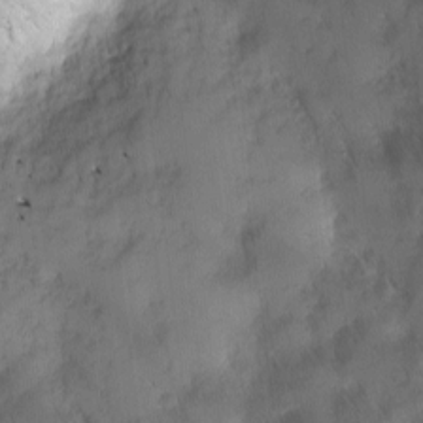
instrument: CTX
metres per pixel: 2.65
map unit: Ave
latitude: -11.1809
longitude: -119.6883
